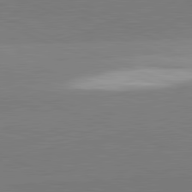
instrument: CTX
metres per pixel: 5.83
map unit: lApd
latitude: 81.8772
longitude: 137.1620
